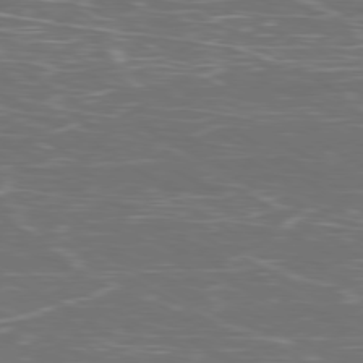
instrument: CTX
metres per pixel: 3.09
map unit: Ap
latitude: -79.8422
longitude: -70.9702
